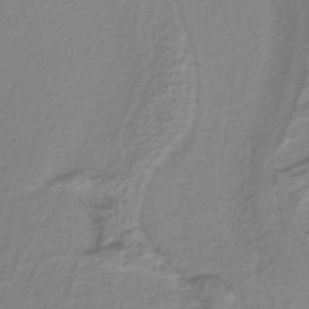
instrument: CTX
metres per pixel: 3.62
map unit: lHb
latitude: -41.5210
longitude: 51.7478
